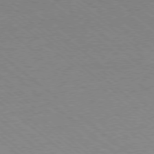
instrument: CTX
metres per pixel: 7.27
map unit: Ap
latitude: -78.3306
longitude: -83.8016
